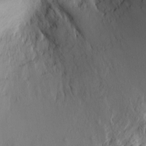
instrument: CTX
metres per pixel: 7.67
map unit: Htu
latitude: -3.4454
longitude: 157.1431
